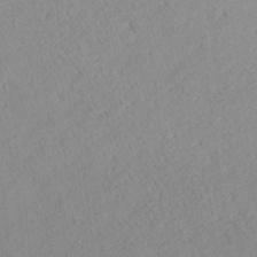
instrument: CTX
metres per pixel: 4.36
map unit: Ave
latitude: 18.7057
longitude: -140.4223
